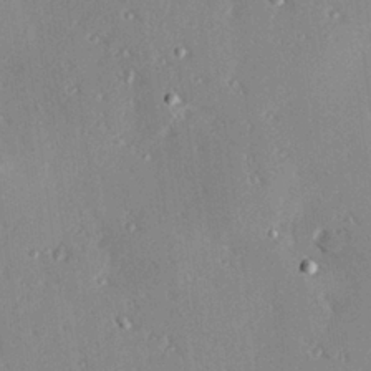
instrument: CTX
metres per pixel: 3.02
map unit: Hve
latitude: 26.8758
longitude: -93.3292
